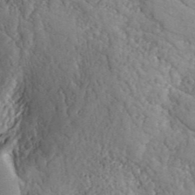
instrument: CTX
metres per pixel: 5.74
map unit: ANa
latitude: 40.9891
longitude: 52.0472
